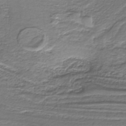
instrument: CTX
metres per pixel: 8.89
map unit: lHb
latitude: -39.3510
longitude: 53.2376
